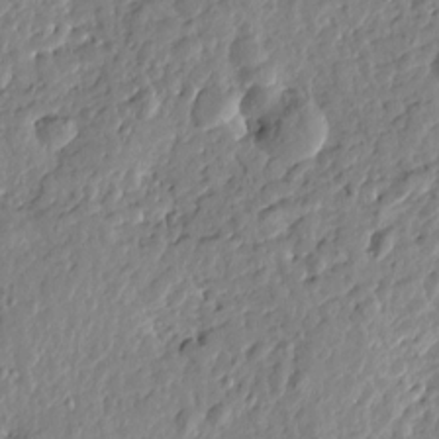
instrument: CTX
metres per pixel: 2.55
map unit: Htu
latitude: -0.6141
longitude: -178.5168
